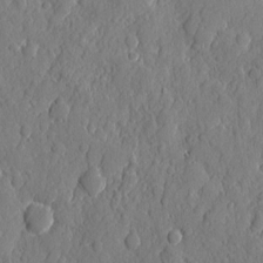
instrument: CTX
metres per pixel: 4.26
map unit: eHh
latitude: 6.7057
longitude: -75.2537
